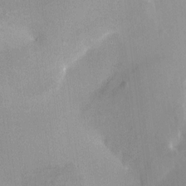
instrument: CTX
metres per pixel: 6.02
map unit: HNhu
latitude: 5.6127
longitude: 3.5210
